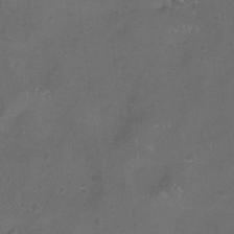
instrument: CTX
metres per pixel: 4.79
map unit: eHh
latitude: -11.8989
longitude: -61.4237
